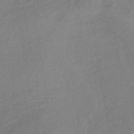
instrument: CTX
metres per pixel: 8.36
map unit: lHb
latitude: -38.0472
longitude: 72.4251
